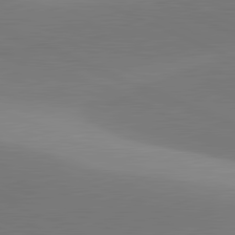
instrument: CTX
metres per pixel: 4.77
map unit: lApd
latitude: 81.6883
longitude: 143.2753
